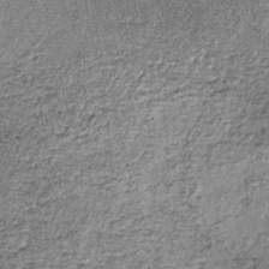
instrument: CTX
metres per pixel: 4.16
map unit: lHb
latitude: -37.6721
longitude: 65.4266
